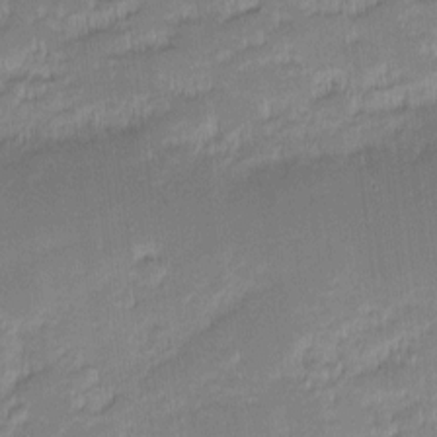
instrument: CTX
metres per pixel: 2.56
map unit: eHh
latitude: -2.3306
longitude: -82.2144
